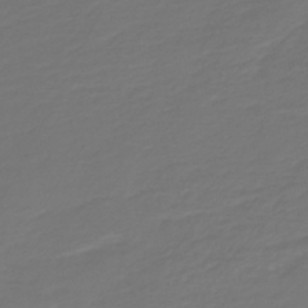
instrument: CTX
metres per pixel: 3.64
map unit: HNb
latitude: -47.2943
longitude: 55.1620
